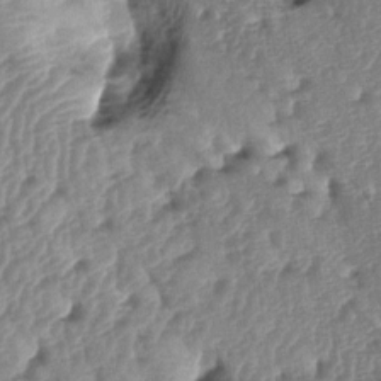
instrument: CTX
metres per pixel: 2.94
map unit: lAa
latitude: -5.7855
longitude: -125.2348
